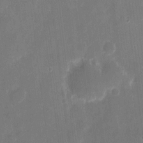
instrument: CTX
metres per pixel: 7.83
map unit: eHh
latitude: 8.5546
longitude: -70.4979
